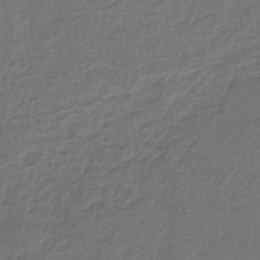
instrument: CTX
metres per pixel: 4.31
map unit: lHb
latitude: -38.8408
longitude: 58.0472
